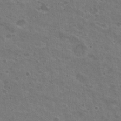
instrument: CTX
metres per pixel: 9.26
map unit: Nhu
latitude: 19.5371
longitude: -30.1767
